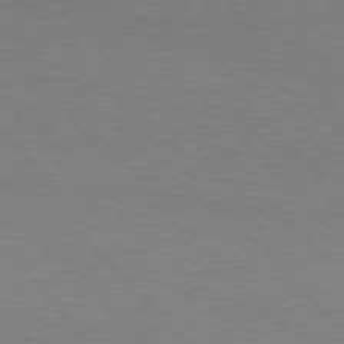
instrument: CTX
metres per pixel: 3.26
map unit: Hpe
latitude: 77.1592
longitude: -152.4601
